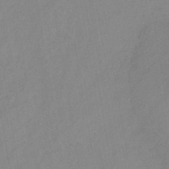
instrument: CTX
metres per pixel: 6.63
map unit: HNb
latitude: -45.6344
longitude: -38.9514
